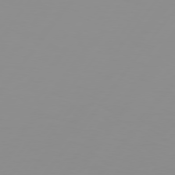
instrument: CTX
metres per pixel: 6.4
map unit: Hpe
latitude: 75.9150
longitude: -125.2537
